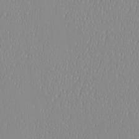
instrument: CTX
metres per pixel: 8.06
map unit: eHh
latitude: -6.6329
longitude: -82.8191
